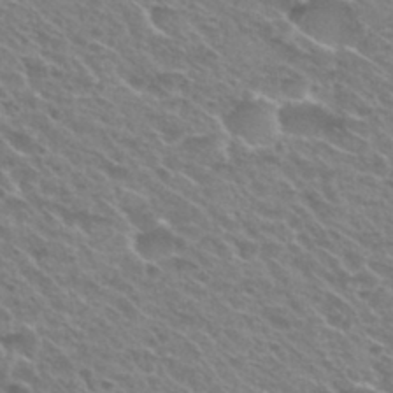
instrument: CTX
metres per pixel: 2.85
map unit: Nhu
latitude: 29.8583
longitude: -48.9514
